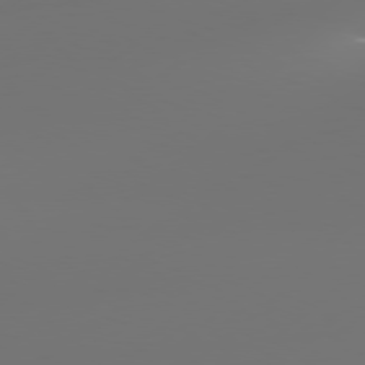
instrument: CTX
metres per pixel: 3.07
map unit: Hpe
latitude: 76.8947
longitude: -130.5546
